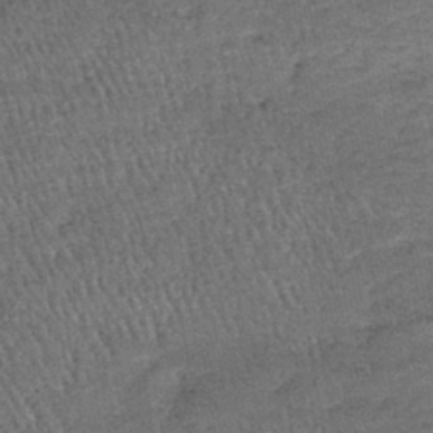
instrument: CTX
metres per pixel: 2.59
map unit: lHb
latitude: -39.9745
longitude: 67.9178
